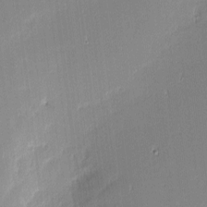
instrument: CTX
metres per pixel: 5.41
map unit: eHh
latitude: -3.0486
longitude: -83.0836
